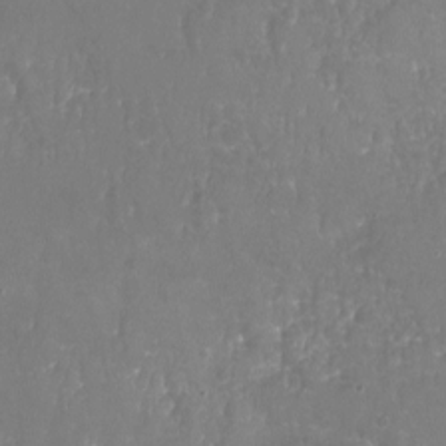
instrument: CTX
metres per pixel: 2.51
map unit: Nhu
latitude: -20.9163
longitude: -58.1200
